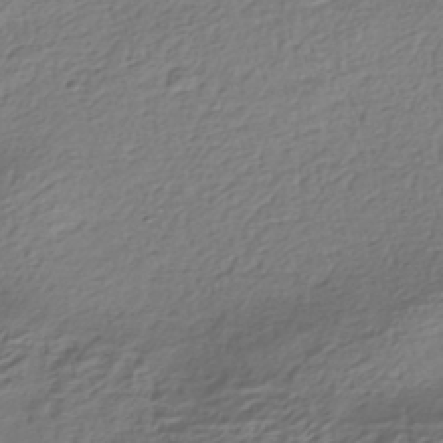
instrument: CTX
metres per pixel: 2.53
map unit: HNhu
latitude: -41.9367
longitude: 99.9178
